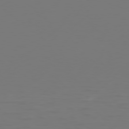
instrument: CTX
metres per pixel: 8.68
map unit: Hpe
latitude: 76.0255
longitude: -131.4049
